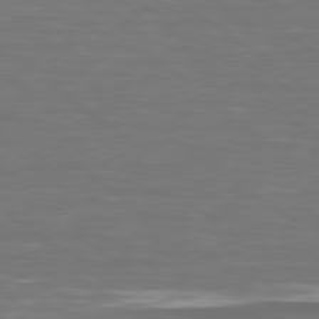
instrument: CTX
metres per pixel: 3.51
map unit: lApd
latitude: 79.0648
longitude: -90.5357
